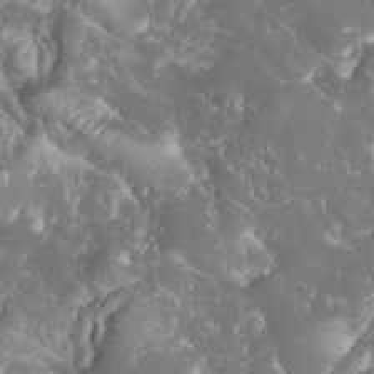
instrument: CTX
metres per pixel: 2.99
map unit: eHh
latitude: 34.4034
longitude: -62.9325
